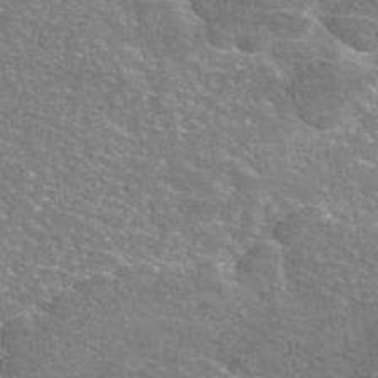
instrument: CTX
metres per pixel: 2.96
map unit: eAb
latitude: 45.6127
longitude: 106.5007
